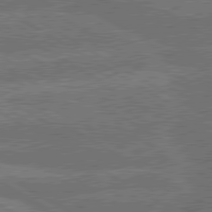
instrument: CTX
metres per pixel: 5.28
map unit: lApd
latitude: 79.9717
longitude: -163.1592
